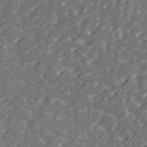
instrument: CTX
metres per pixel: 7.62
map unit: Ave
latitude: 21.4427
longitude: -132.3467
